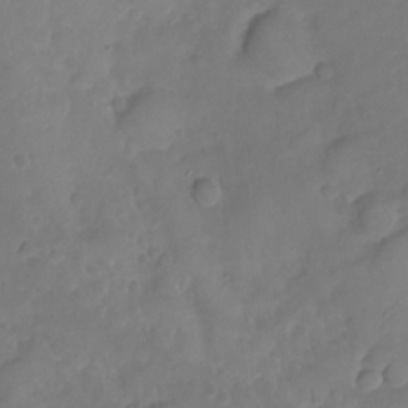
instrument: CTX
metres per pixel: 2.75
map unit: Nhu
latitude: -19.0864
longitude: -57.4048
